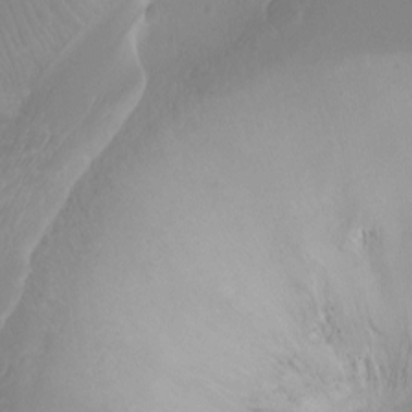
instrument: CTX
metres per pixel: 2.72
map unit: Ht
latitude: -10.1039
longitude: -39.9339
